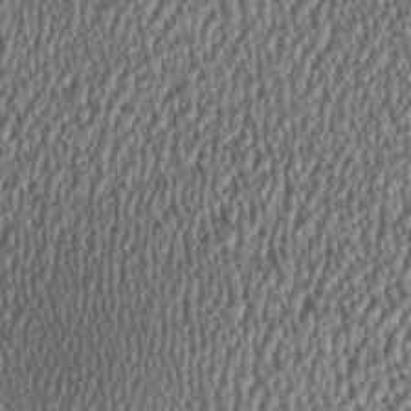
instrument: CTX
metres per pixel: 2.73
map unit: HNhu
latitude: 1.3103
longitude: 0.3685
